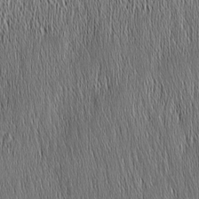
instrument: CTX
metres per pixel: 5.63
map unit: Nhu
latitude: -4.6329
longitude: -151.6316
